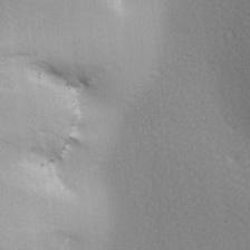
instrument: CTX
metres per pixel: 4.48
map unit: lAa
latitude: -5.3698
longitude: -121.5938
